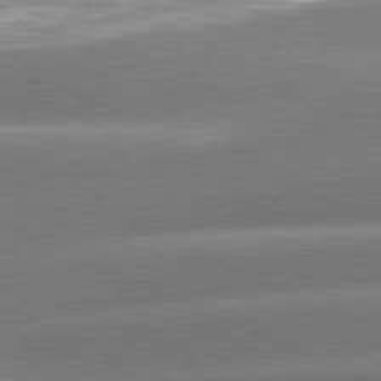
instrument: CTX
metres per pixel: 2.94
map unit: lApd
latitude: 81.3482
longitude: -159.7639
